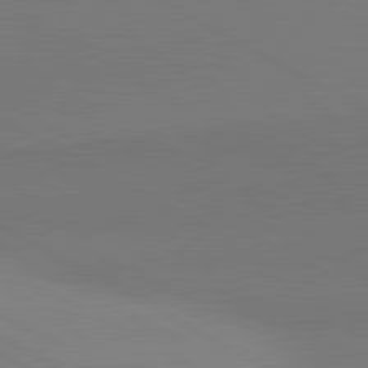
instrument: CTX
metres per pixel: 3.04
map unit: lApd
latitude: 81.0647
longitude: 146.9919
